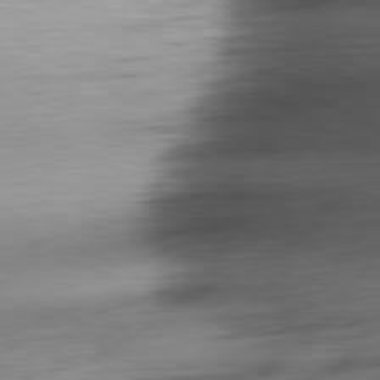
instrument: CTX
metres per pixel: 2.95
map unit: Ap
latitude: -80.7274
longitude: -67.8961
